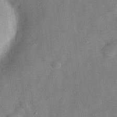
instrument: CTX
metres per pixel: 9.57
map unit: eHh
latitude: 30.1200
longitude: -74.9892
